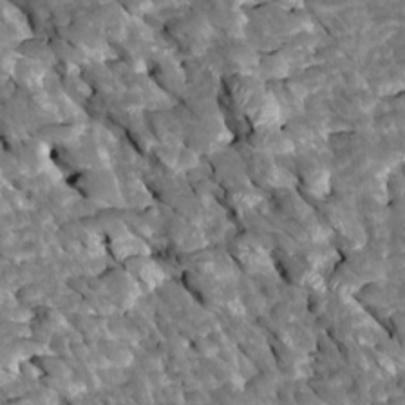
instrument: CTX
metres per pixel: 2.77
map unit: Htu
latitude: 1.3670
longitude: 142.5951
